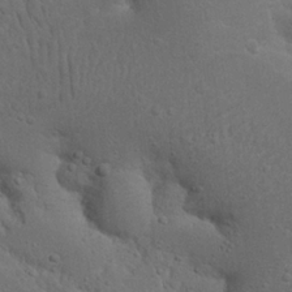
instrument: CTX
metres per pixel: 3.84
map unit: Nhu
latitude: 22.5546
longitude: -71.8016
